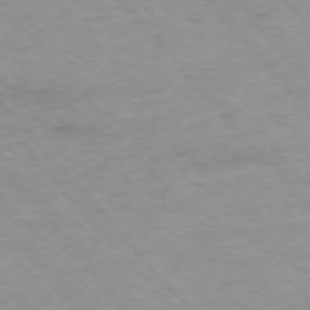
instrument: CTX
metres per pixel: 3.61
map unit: Ap
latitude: -76.5952
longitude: -90.5168
